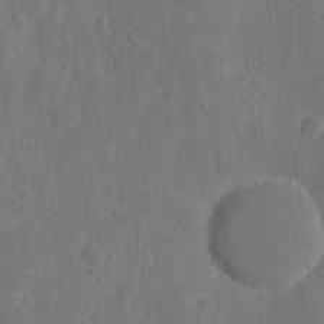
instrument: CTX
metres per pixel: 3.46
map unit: eHh
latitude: 6.9892
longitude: -73.1215
